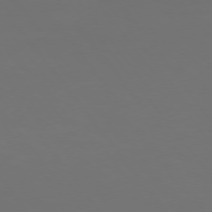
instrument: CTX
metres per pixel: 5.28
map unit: Hpe
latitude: 74.4412
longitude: -125.4048
